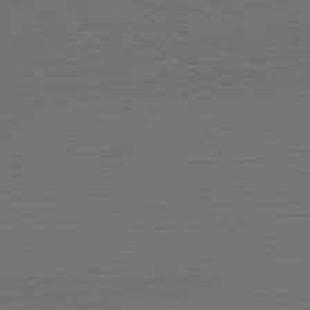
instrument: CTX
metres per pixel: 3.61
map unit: Hpe
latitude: -81.8045
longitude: 7.3698
